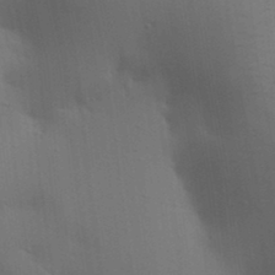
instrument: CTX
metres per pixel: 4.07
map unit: lAa
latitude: 19.8583
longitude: -139.0836
